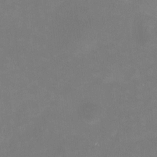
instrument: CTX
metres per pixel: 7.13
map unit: HNhu
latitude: 7.8961
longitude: 9.8611
